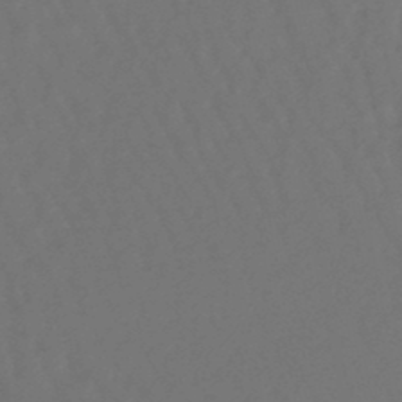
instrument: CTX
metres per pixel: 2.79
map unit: lHb
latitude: -47.7477
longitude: 79.5021
